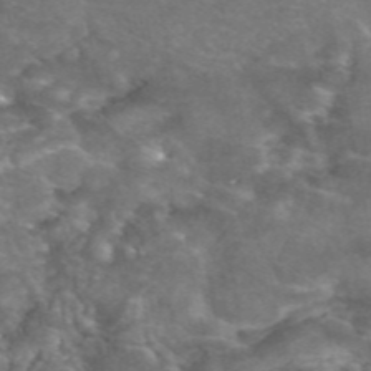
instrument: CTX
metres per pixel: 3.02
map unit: eAb
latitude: 47.0081
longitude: 120.2361
